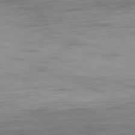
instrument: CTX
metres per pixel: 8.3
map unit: Ap
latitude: -82.0661
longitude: -75.5560
